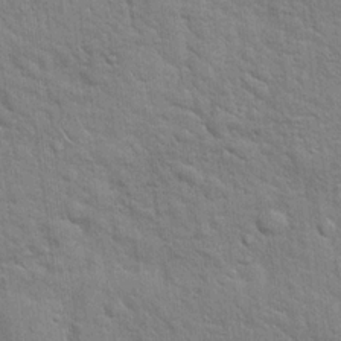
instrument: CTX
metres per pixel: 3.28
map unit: Hto
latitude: 18.7435
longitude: -51.6882
